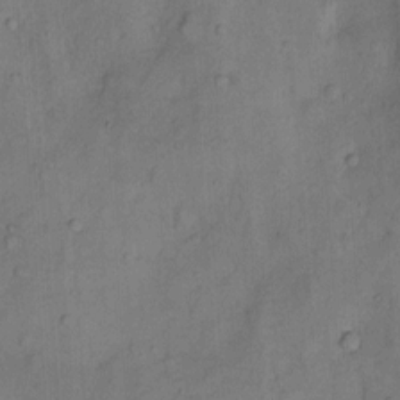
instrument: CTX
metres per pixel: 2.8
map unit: Nhu
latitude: 7.7261
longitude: -24.5923
